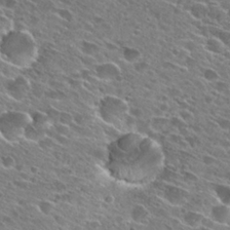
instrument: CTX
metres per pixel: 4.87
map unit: Hto
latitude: 27.1214
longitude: -43.4427
